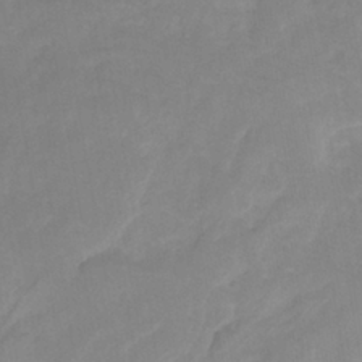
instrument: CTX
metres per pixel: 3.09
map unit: HNhu
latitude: -27.1242
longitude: 73.5210
